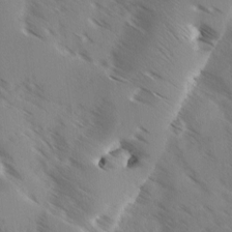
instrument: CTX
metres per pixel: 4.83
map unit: Ave
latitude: 0.3278
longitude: -111.2348
